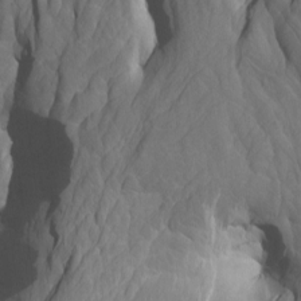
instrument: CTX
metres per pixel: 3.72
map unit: Htu
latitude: -8.1039
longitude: -66.7813
